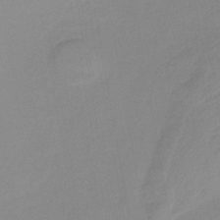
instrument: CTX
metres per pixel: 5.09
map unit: HNb
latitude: -35.2943
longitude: 51.8989
